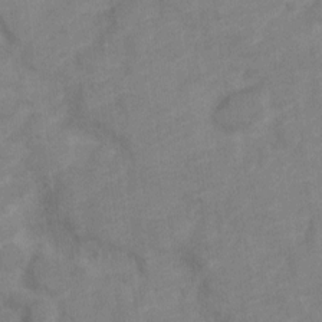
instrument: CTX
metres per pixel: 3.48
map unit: Nve
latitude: -18.1984
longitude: 108.2739
